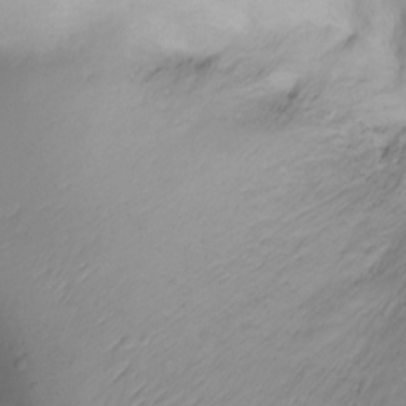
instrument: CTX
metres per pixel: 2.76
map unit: Ht
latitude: -10.5574
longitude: -39.8394
